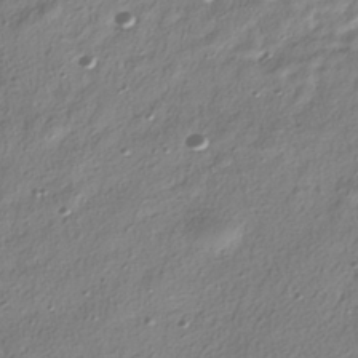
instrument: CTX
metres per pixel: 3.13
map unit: HNhu
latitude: -39.5399
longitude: 101.7099
